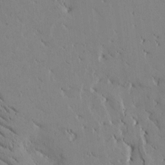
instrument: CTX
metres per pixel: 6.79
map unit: Htu
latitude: -1.5211
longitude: 175.4832
